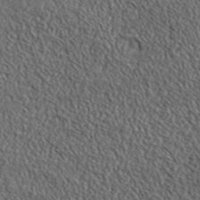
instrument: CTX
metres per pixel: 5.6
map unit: ANa
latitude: 42.6302
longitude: -87.4048
